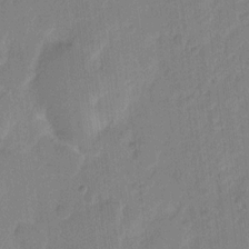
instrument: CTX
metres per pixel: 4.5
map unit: eHh
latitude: 10.2145
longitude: -65.8205
